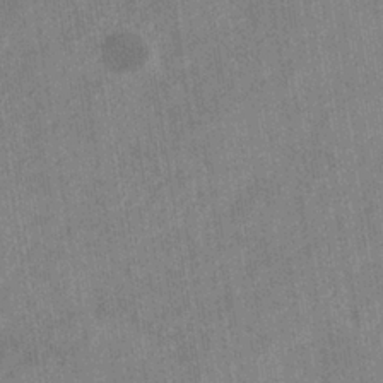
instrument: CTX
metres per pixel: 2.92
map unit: eHb
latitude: -35.6344
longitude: 76.8219
